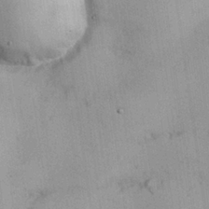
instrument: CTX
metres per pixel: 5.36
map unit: Nhu
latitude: 26.4412
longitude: -68.7057
